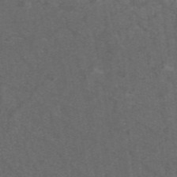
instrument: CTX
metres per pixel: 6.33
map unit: ANa
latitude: 44.5546
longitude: 25.3698
